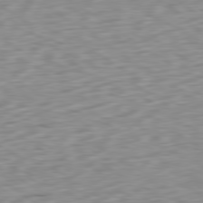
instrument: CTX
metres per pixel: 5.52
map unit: Ap
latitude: -80.4062
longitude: -69.8017
